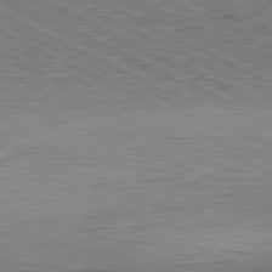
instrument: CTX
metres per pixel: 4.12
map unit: Hpe
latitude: -81.6722
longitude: 9.9178
